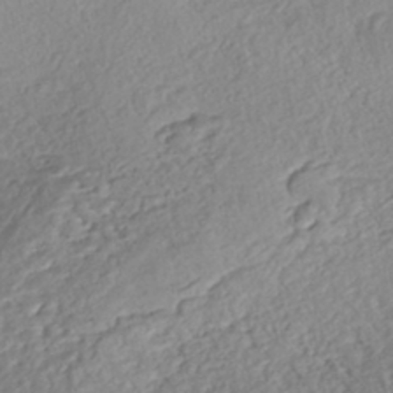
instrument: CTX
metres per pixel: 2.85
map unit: eHh
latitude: -43.7099
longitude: 120.7463
